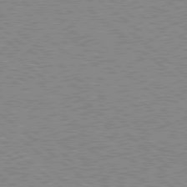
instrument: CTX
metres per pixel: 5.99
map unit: Hpe
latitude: 78.6680
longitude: -168.0633
